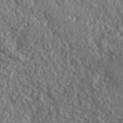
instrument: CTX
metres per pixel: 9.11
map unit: lHvf
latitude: 42.4601
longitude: -89.3860
